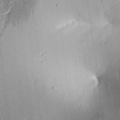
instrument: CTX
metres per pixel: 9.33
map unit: Aa
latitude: 27.1970
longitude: -130.4223
